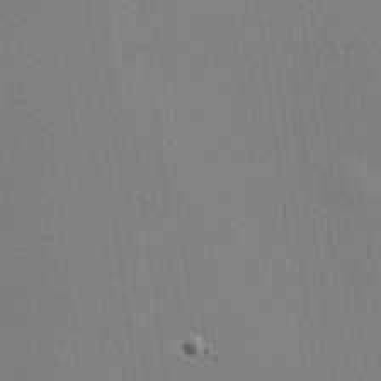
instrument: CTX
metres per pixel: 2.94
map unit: HNhu
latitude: 12.1578
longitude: 11.2187
